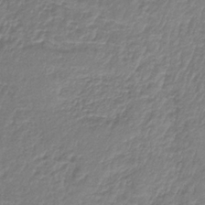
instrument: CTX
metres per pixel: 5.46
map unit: HNb
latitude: -34.2550
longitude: 61.4454
